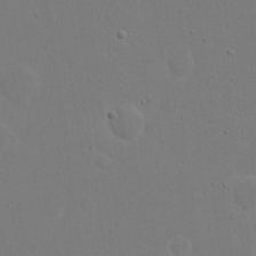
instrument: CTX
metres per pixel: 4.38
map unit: eHh
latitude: 19.4615
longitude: -71.9906
